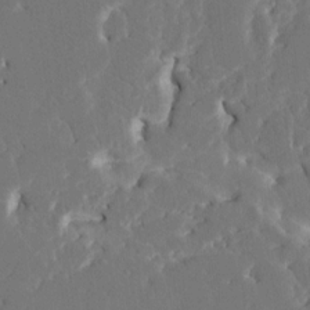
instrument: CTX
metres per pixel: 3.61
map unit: HNhu
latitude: 7.0836
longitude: -5.1403
